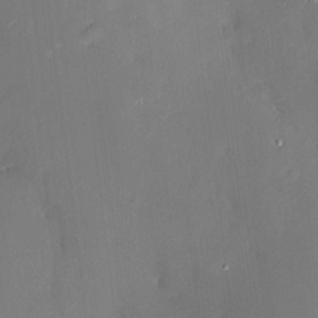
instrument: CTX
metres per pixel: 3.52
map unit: HNhu
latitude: 4.0822
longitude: 7.8989
